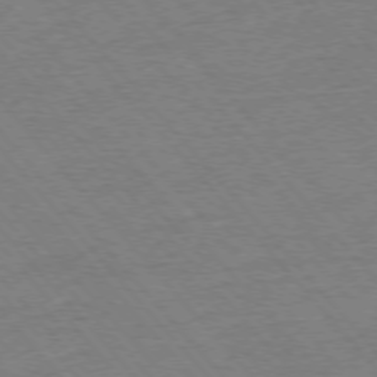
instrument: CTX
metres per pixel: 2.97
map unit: Ap
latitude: -76.6518
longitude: -95.7828
